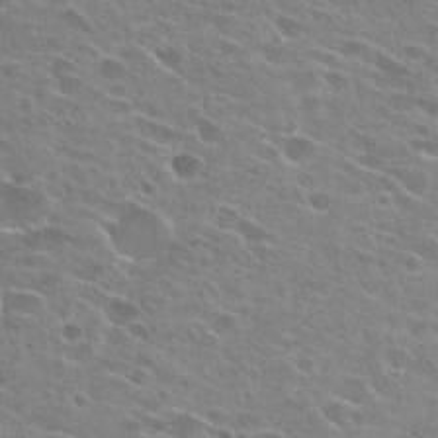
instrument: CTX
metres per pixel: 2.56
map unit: Hto
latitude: 24.4978
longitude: -42.8569
